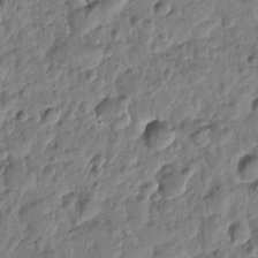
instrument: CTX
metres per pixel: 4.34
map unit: Htu
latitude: -0.9164
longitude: -179.0837
